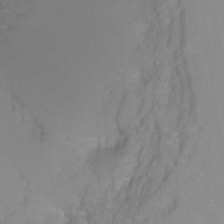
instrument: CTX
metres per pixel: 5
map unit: Ht
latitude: -8.8219
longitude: -35.7638
